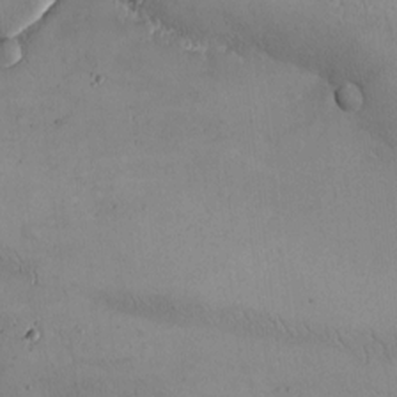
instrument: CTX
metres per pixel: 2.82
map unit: eHh
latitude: -9.6344
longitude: -67.0647
